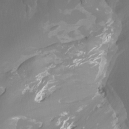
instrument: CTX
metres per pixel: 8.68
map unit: Htu
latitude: -12.9353
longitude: -47.4994
